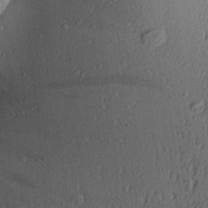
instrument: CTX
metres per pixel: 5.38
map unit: Aa
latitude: 27.4427
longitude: -136.2901
